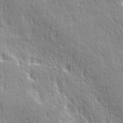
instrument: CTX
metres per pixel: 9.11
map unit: Ave
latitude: 21.6127
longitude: -135.7071
